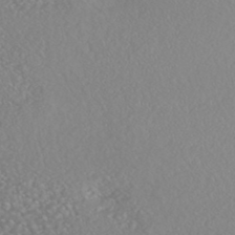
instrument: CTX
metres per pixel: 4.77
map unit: HNhu
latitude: -46.7463
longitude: 104.5951
